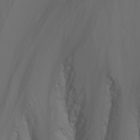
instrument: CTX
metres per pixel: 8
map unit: Nhu
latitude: -6.6707
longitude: -90.2711
